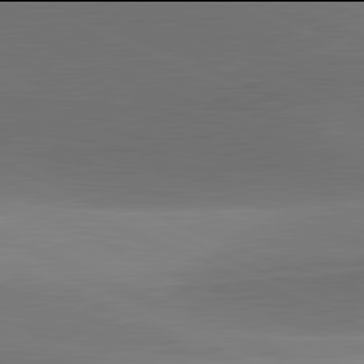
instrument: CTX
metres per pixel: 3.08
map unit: lApd
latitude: 81.9906
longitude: 133.8045
